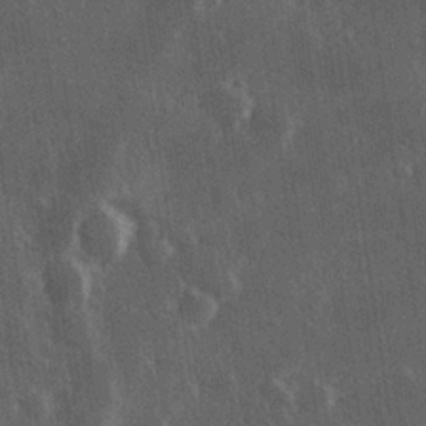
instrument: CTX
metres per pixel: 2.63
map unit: Hve
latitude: 27.0648
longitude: 147.2943
